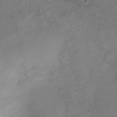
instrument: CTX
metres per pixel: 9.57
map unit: Nhu
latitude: 1.2159
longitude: -15.8017
